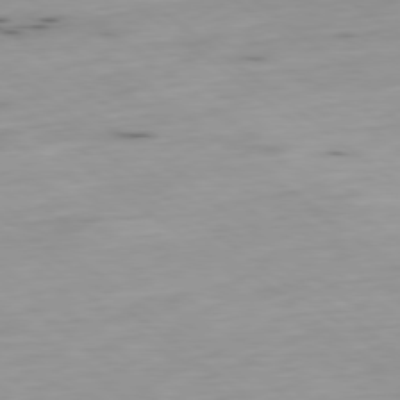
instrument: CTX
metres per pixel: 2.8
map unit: Ap
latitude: -79.2187
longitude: -74.1389
